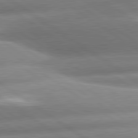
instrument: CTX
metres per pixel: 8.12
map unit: lApd
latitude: 81.0458
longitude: -158.2712
